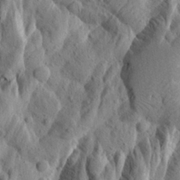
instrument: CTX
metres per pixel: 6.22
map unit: Aa
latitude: 24.6301
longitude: -144.2144
